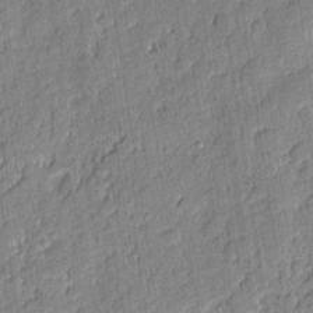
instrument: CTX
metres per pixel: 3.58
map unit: eHh
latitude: 6.6113
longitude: -75.7072
